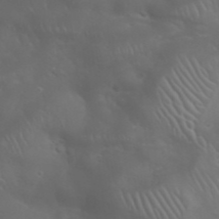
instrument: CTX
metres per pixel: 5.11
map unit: Nhu
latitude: 28.2711
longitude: -66.5923
